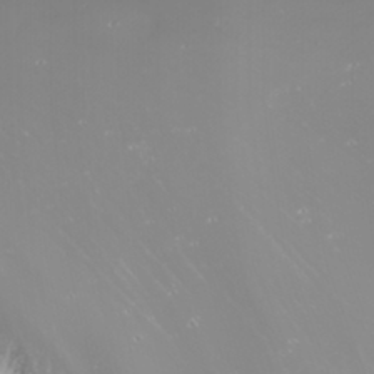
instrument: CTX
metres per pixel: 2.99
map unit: Nhu
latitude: -10.0472
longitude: -69.2726
